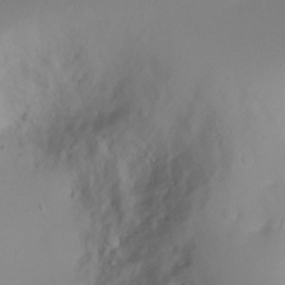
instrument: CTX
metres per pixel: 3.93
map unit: Ht
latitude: -6.9352
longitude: -20.6680
